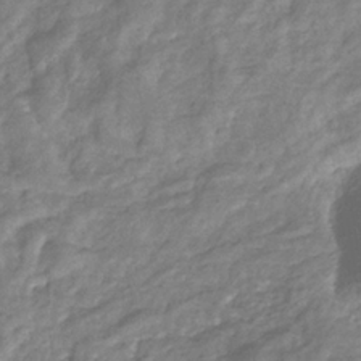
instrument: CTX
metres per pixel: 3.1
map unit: eHb
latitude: -32.9353
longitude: 73.2943
